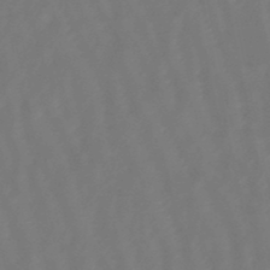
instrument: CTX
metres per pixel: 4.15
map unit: eHb
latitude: -46.9352
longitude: 81.8800
